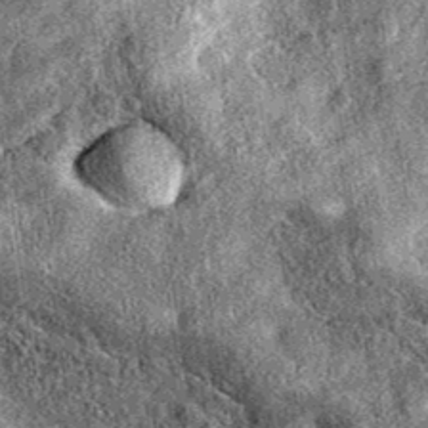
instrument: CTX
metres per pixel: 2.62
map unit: eAb
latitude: 37.2537
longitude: 108.9731
